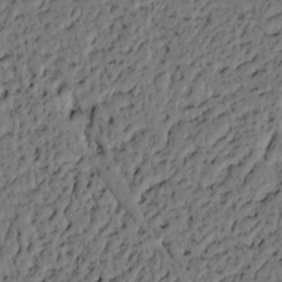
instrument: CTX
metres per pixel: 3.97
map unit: lAvf
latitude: 4.8569
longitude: 165.6911
